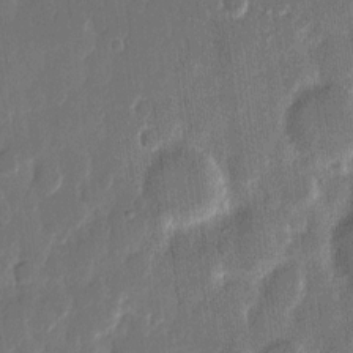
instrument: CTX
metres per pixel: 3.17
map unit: eHh
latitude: 11.7639
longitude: -70.8191
